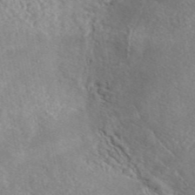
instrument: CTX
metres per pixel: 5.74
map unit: eAb
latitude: 45.6127
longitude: 128.2551
